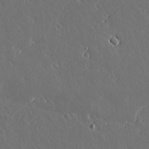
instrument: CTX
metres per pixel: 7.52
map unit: lAvf
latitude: 17.0647
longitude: -126.7624
